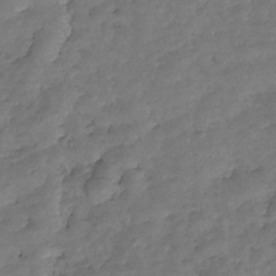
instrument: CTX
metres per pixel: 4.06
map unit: Nhe
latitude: -34.7463
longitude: -143.3671
